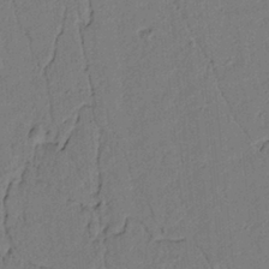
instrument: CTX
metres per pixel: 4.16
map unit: lAvf
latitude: 5.3482
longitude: 165.7289
